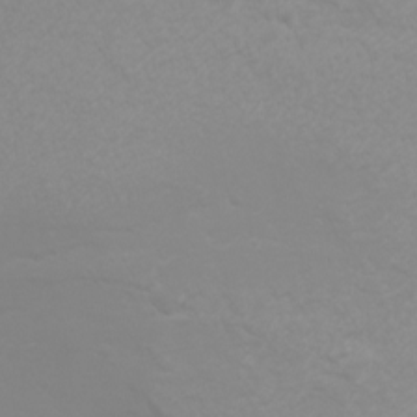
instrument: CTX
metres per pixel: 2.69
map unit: Nhu
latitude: -4.6329
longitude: -74.1767
